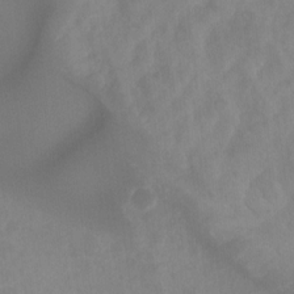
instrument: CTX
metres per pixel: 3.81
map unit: Ht
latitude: -13.6533
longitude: -57.8016
